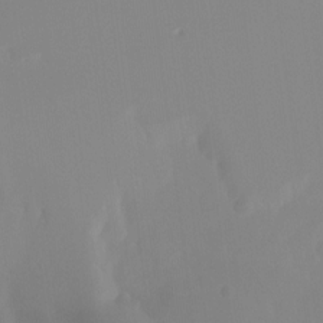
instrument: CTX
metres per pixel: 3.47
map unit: Ht
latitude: -13.4832
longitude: -50.8380
